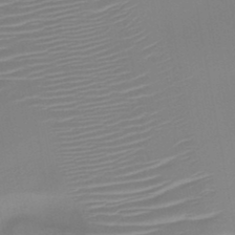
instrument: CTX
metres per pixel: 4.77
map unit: HNb
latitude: -46.5007
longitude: -42.6302
